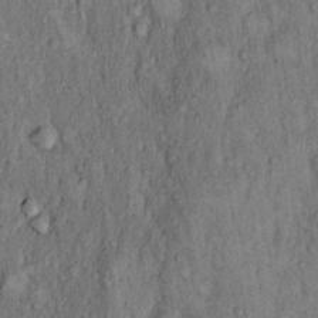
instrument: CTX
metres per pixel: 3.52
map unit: Hto
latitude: 12.9514
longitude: -58.5357
